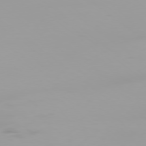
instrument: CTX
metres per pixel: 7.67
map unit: Ap
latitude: -78.8975
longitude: -95.8961
